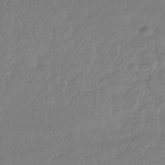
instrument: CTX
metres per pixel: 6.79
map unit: HNhu
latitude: -41.9178
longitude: 97.2943
